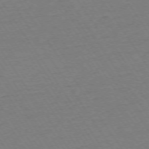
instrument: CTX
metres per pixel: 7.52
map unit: Ap
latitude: -73.8233
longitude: -83.4048
